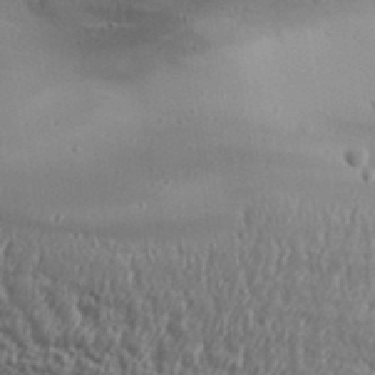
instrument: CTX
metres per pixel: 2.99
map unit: Aa
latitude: 32.4223
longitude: -134.3656
